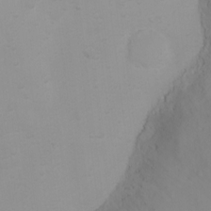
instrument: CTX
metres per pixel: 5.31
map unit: Ht
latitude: 3.8583
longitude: -22.8947
